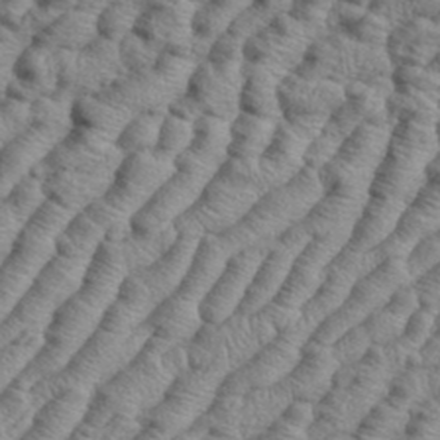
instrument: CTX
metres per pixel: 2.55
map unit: eHh
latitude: 37.5371
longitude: -136.9703
